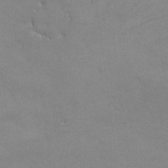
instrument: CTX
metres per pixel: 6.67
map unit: lHvf
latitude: -12.7463
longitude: -101.7261
